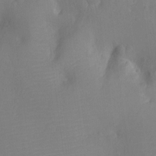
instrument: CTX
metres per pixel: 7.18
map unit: Ht
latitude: -10.8975
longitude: -22.8002
